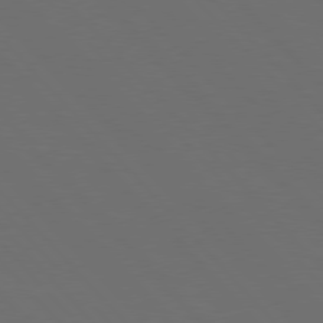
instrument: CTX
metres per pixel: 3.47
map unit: Hpe
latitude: 76.8380
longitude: -163.6694
